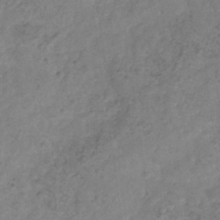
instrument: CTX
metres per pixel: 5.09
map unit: Hve
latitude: -34.1606
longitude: 89.7477
